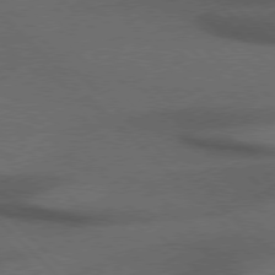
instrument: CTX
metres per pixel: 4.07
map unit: Hpe
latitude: 76.7624
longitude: -156.6490
